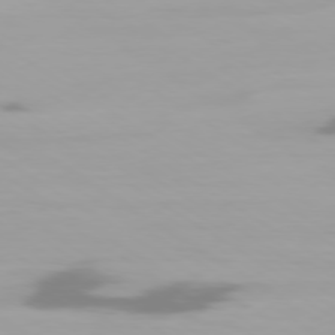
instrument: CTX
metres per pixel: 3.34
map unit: Ap
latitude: -79.6155
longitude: -102.2900
